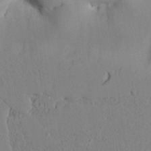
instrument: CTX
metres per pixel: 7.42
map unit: Aa
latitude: 24.8002
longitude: -128.8569
